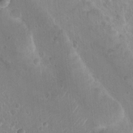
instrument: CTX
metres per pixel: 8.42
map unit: Nhu
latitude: 17.0836
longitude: -32.8002
